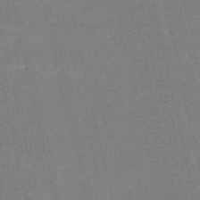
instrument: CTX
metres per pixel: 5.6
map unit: HNb
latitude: -54.5952
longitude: -40.0255
